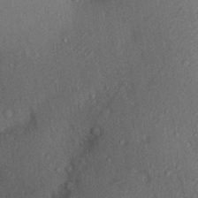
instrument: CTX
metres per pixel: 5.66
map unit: Aa
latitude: 29.0647
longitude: -144.3467
